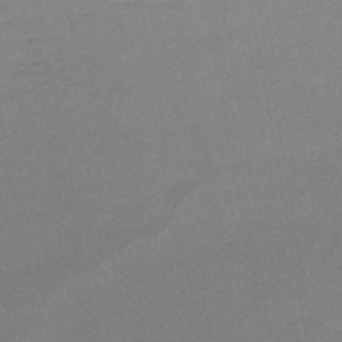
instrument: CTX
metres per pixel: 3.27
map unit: HNb
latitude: -46.0472
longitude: -45.0458
